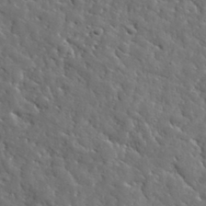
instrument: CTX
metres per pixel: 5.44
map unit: lHvf
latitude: 36.3279
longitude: -86.2522
